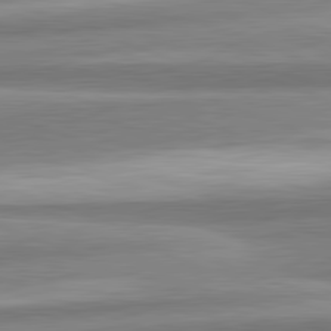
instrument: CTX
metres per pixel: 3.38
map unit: lApd
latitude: 82.1199
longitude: 179.6344
